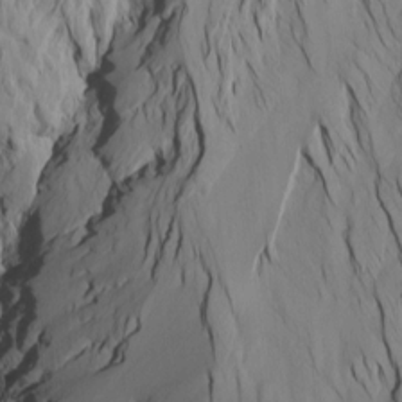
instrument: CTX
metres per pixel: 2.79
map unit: Htu
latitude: -7.4454
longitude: -66.0444
